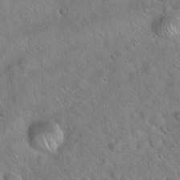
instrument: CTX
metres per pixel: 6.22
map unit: Hto
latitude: 20.1578
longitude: -53.0648
